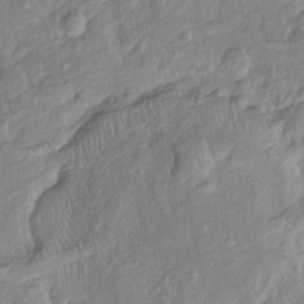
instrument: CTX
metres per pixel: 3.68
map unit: Htu
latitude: -6.2928
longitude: 152.7274
